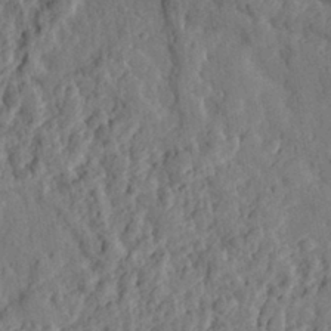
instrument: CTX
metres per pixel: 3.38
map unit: eHh
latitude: 28.6490
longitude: -76.2144
